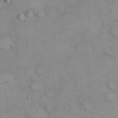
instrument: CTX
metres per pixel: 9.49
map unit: eHh
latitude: 21.9717
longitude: -59.9906
